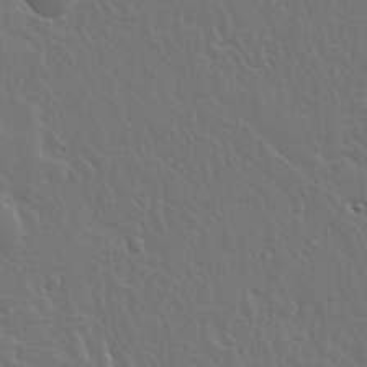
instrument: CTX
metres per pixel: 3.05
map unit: lHvf
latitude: 17.7828
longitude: -116.8758
